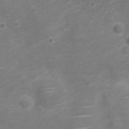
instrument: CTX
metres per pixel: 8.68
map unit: Nve
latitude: -20.4629
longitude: 104.3495
